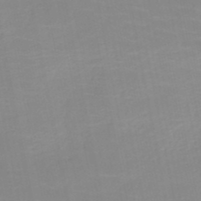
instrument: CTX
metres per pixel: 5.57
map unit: HNb
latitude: -49.7289
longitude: -47.9339
